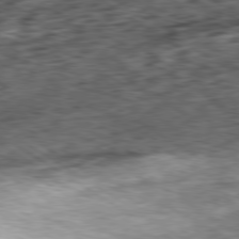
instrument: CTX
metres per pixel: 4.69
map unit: Hpe
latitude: -80.3873
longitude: 21.5777
